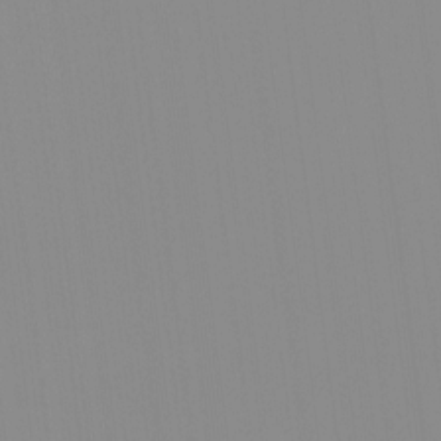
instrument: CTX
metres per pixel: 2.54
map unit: HNhu
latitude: -1.0865
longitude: -5.6505
